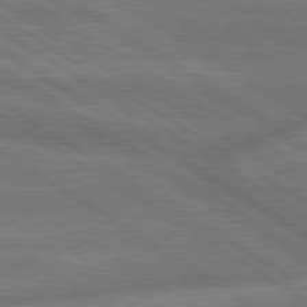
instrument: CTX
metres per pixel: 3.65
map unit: lApd
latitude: 79.6316
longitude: -165.4804
